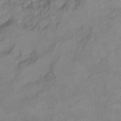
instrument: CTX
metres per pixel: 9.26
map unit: Hto
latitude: 7.2348
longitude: -35.4804
